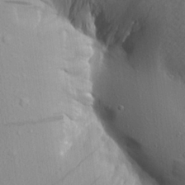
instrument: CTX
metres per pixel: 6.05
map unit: Aa
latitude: 19.3859
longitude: -147.0459
